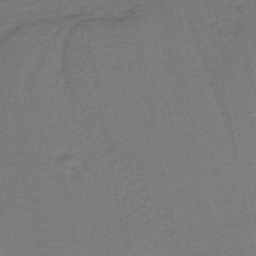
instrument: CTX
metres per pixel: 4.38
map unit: lHb
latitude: -39.1998
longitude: 54.7274
